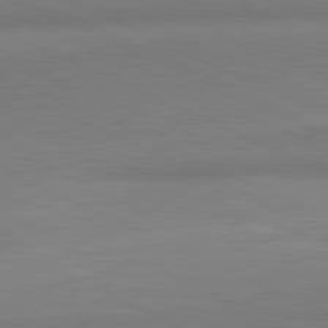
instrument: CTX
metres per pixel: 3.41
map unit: lApd
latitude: 81.1025
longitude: 165.8989
